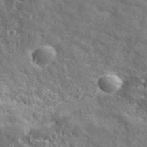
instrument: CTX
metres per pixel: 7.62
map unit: eHh
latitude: 42.8758
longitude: -91.8016
